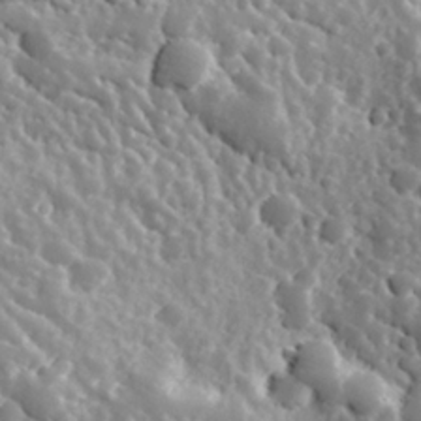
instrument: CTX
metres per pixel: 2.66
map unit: Hve
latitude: 24.7435
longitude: 146.1228
